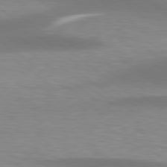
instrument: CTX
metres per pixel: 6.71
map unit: lApd
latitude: 78.8758
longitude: -47.4427
